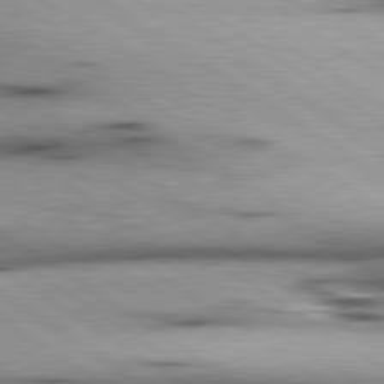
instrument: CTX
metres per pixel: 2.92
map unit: lApd
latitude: 80.2145
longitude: 159.7288
